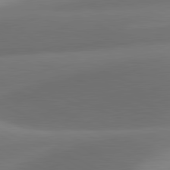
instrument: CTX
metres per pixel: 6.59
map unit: lApd
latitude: 81.2915
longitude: 132.1795
